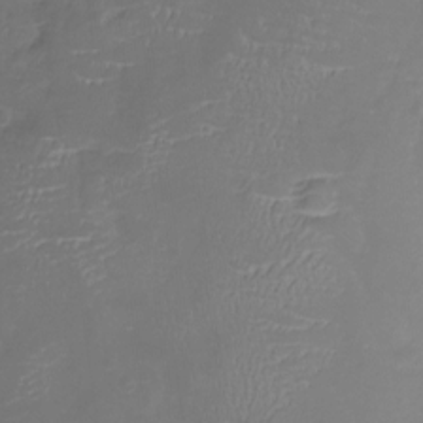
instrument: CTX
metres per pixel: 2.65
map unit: Nhu
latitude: -19.7100
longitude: -57.2536
